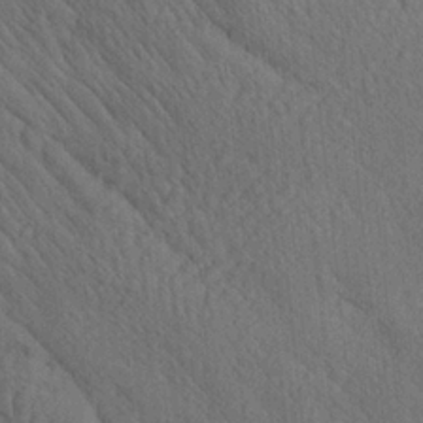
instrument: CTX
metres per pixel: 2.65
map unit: lAa
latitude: 21.1214
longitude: -138.5357
